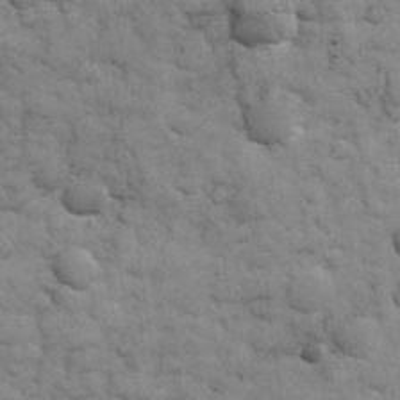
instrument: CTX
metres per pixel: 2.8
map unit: eHh
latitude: 32.5168
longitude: -67.7071
